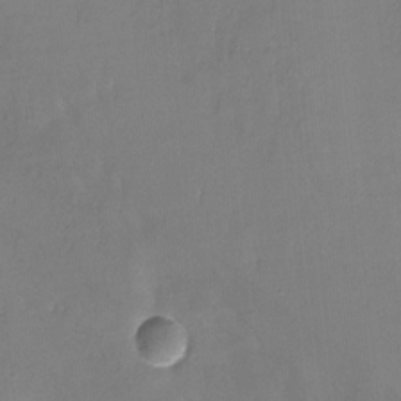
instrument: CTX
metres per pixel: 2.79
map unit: Nhu
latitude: -11.3321
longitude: -45.8205
